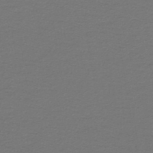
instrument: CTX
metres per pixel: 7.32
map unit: lHb
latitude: -45.6155
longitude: 71.7100
